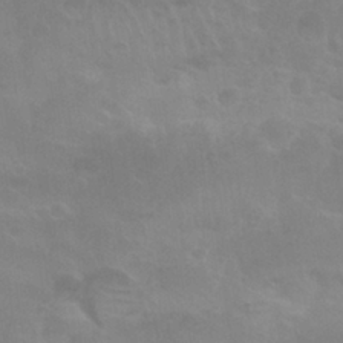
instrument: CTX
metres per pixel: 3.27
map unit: Nhu
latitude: 27.3104
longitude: -54.4790
